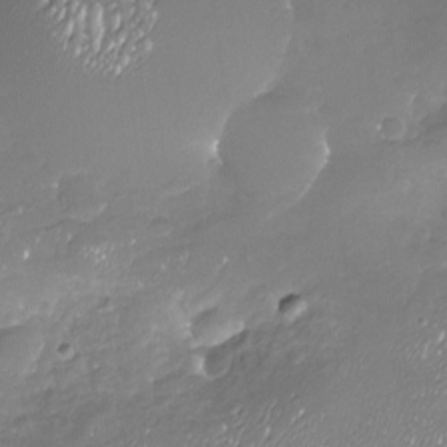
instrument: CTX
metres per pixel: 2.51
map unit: Nhu
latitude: -18.4440
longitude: -58.1200
